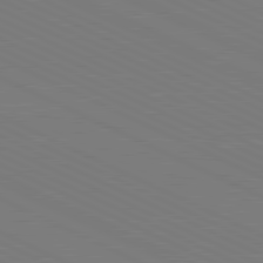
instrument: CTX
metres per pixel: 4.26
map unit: lApd
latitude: 81.3671
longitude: 150.0472
